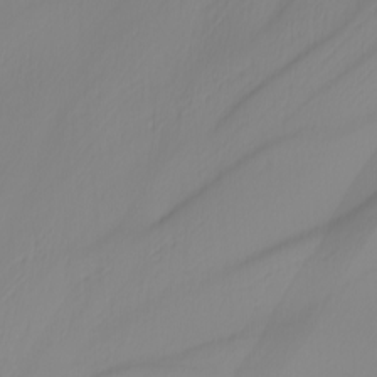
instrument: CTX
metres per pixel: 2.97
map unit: Nhu
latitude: -5.0675
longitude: -94.4412
